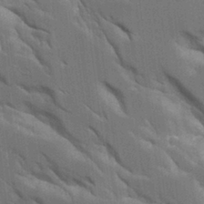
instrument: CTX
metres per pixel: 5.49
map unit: Aa
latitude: 11.0081
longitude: -125.7449
